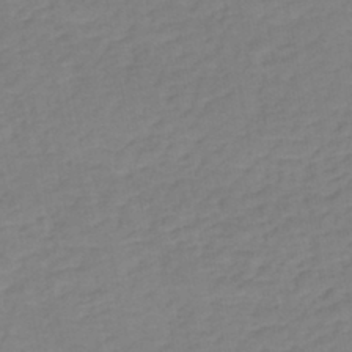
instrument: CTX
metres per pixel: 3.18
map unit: eHh
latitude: -42.7274
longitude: -31.7261
